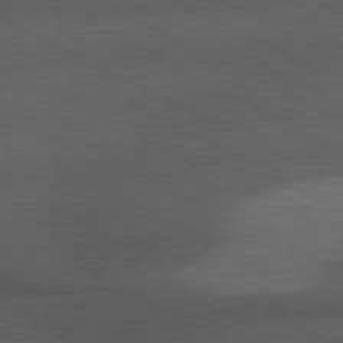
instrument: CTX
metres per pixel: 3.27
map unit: lApd
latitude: 79.6694
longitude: -128.1389
